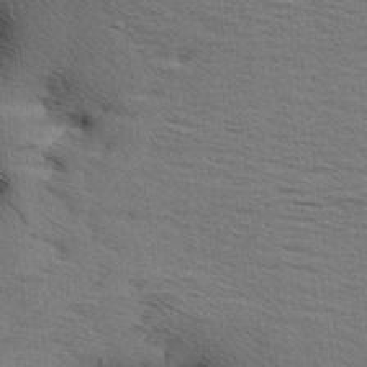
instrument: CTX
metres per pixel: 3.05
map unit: Aa
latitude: 6.1578
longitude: -136.8947
